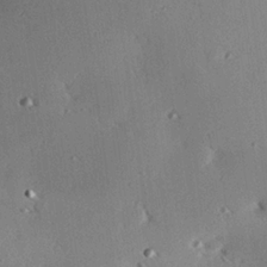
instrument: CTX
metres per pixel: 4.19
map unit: eHh
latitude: 22.5546
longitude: -90.0633
